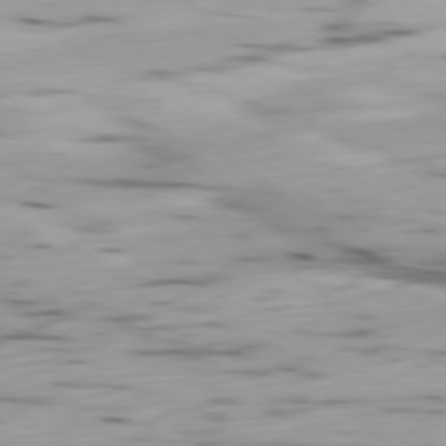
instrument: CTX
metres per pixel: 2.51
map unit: Ap
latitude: -79.1053
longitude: -74.1956
